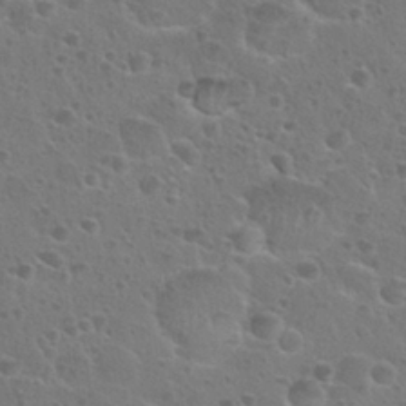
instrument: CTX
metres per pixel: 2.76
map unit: Nhu
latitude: 28.6679
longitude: -53.6127
